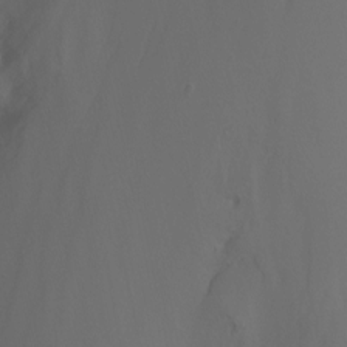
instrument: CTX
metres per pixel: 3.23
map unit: Nhu
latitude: -14.4440
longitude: -58.6680
